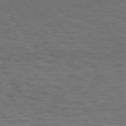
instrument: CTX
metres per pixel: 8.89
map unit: Hpe
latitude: 75.1781
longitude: -136.9136
